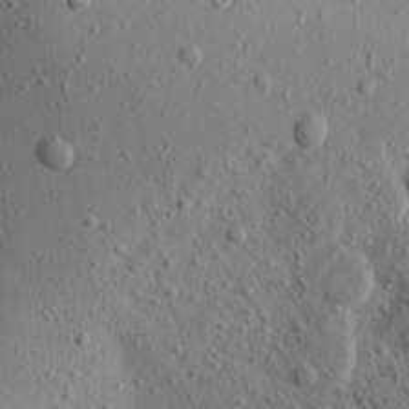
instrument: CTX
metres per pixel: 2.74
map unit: Aa
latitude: 21.8395
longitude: -143.8961
